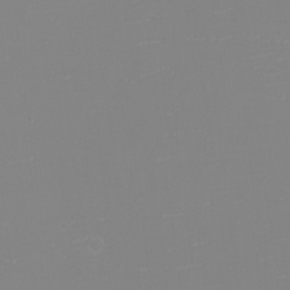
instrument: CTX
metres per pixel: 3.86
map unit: eHh
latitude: -6.1983
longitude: -82.7813
